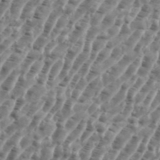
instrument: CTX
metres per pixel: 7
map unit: eHh
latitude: 35.7638
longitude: -135.5749
